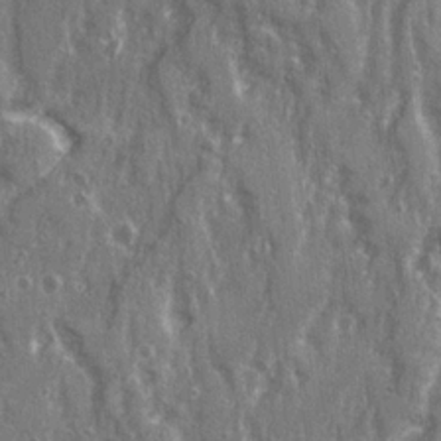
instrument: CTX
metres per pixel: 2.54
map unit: Ave
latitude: 22.4034
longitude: -133.6505
